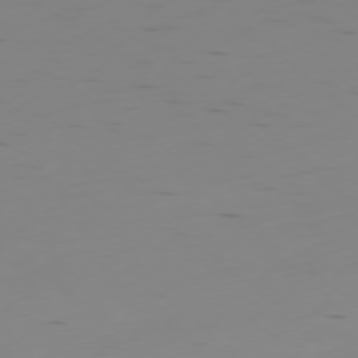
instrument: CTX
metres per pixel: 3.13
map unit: Ap
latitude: -78.0472
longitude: -64.2711
